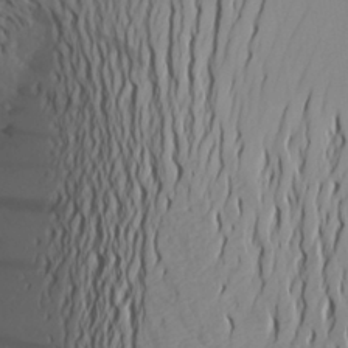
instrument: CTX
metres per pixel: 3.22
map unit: Aa
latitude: 24.2144
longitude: -147.7261
